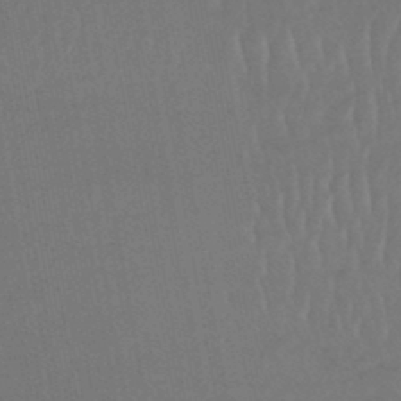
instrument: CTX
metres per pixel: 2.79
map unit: lHb
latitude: -45.1809
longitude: 67.7478
